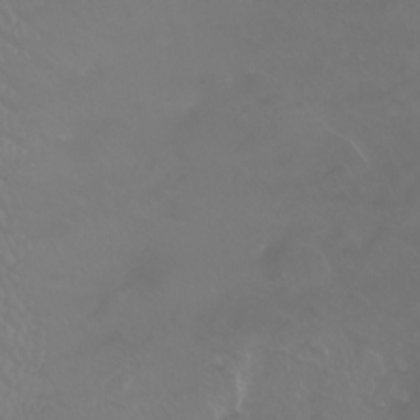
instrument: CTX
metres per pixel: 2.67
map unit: Nhu
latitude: -8.7463
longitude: -93.4237
